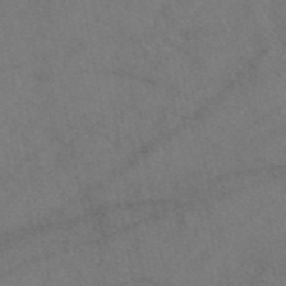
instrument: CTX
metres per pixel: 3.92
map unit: eAb
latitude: 47.9717
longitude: 110.4251
